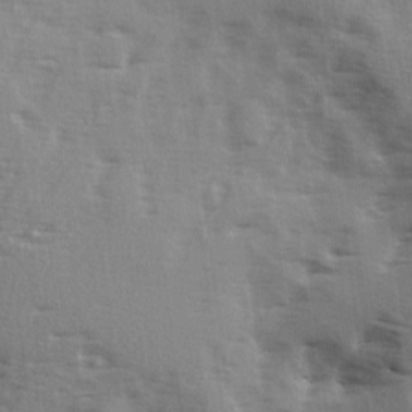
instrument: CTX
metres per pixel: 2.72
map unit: Ave
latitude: 2.2522
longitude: -110.8569
